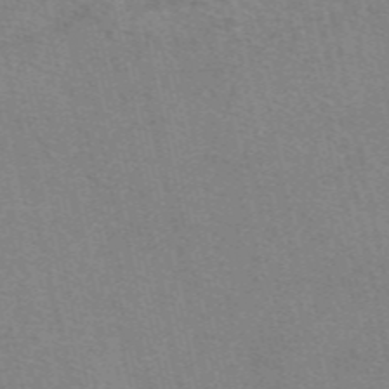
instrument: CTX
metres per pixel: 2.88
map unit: eAb
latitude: 50.2900
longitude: 105.7477
